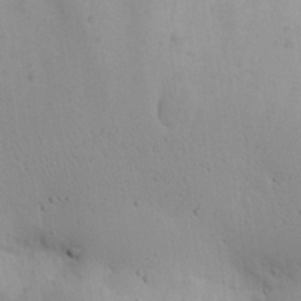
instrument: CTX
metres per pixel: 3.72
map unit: eHh
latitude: 24.7813
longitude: -72.2145
